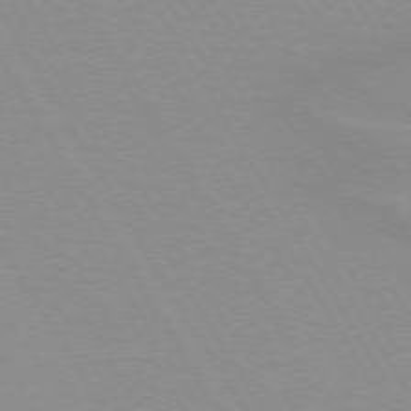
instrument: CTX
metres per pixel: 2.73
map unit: lApd
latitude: 72.4979
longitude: -56.0444
